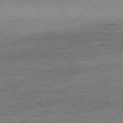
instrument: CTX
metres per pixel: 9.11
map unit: Hpe
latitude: -78.6518
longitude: -16.6302
